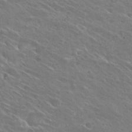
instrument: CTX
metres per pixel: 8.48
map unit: Hto
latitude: 26.8002
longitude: -41.4048
